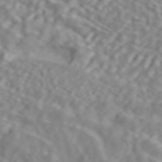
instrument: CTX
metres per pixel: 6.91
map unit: ANa
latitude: 44.6868
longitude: 21.8989
